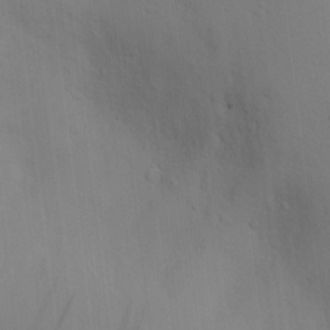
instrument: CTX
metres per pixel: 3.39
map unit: Nve
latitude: -7.4076
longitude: 175.3887
